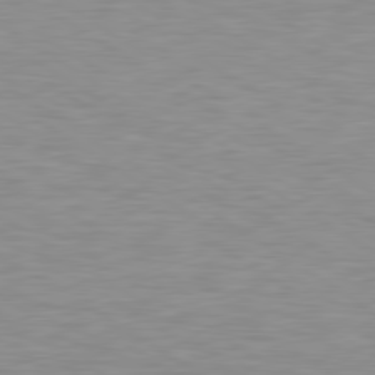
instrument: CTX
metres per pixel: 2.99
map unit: lApd
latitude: 79.3104
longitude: -88.1389
